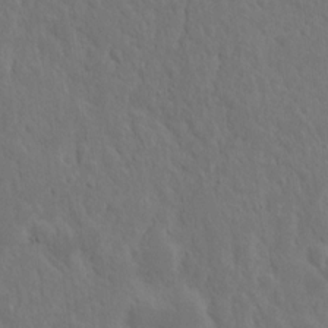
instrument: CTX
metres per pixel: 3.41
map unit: Nhu
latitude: 14.6113
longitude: -73.5560
